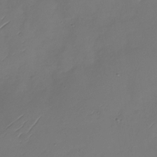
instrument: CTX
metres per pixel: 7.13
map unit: Nhu
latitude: -28.7841
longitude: -60.0633
